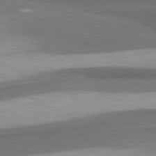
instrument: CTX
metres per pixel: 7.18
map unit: lApd
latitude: 81.6883
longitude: 175.8422
